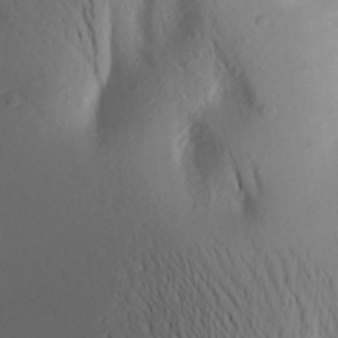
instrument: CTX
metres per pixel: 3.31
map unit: Aa
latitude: 25.3859
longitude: -149.4049
